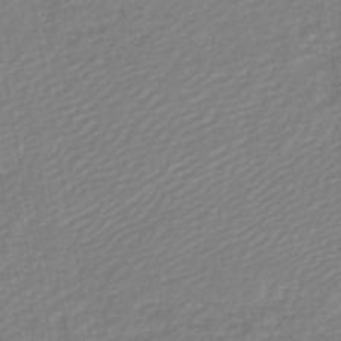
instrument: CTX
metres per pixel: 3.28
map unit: lHb
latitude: -46.2361
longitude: 74.1039
